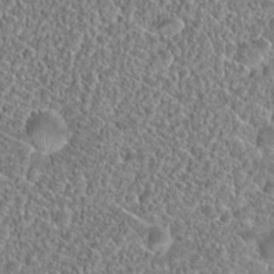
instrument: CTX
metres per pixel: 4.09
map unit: Hto
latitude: 19.2159
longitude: -37.0837
